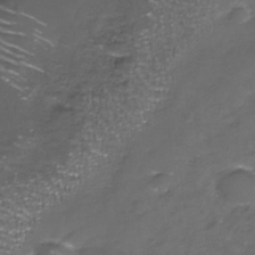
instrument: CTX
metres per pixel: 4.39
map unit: Nhe
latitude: -31.9556
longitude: -92.6868
